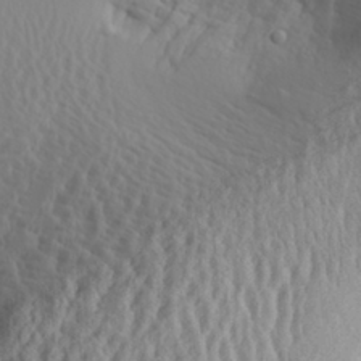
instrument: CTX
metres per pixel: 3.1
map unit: Aa
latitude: 29.1970
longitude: -133.1403
